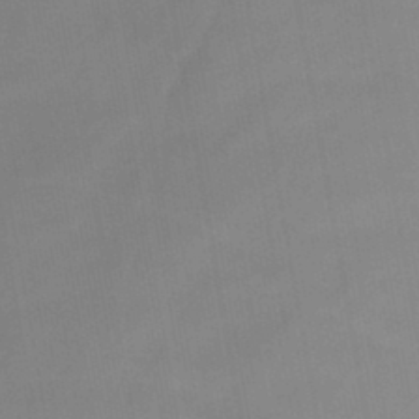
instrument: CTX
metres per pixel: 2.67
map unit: HNb
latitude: -45.4077
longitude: -39.5749
